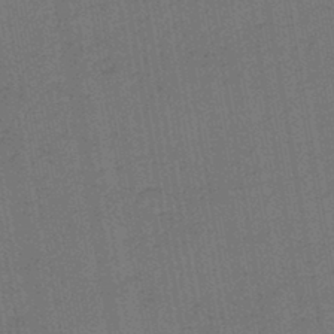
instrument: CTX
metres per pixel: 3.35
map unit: lHb
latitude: -43.7855
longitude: 63.0108
